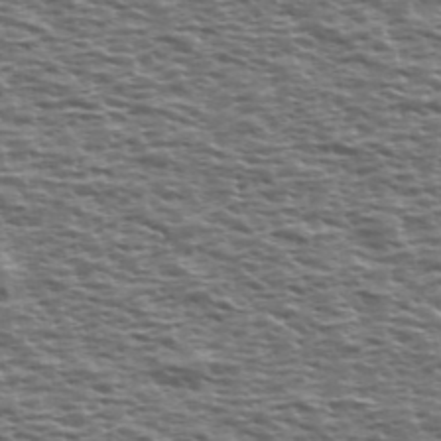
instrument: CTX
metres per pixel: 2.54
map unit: Ave
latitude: 39.1970
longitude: -112.5168
